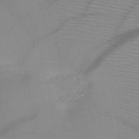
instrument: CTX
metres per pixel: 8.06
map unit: HNb
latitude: -46.8408
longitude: -41.2536
